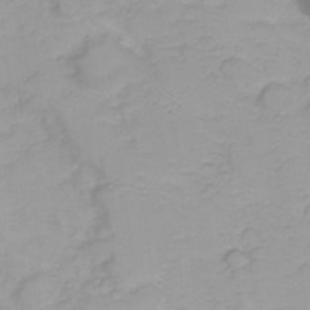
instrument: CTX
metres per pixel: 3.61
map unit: Nhu
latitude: 23.2915
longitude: -60.7813
